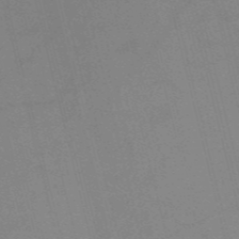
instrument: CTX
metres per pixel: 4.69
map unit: HNb
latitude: -52.8597
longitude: -47.0270
